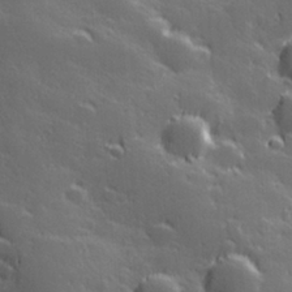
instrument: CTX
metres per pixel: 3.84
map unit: Hve
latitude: 27.8017
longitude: 144.4062
